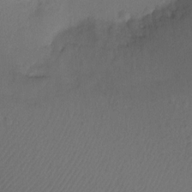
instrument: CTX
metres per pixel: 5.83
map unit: Ht
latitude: -10.7652
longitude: -34.3845
